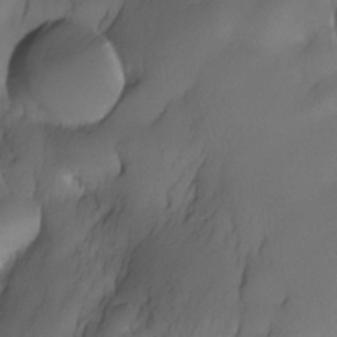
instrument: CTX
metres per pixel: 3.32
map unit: Nhe
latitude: -31.0675
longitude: -140.3845
